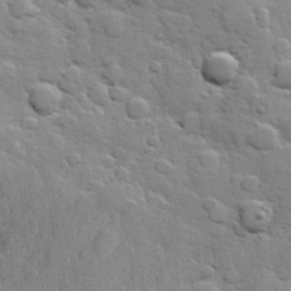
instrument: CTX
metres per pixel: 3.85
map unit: Hve
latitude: 24.4034
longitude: 148.7086
